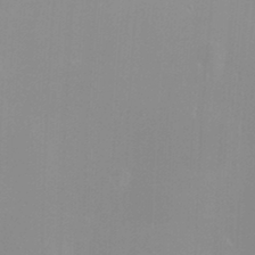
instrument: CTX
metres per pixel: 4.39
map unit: Nhu
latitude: -8.2928
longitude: -73.9150
